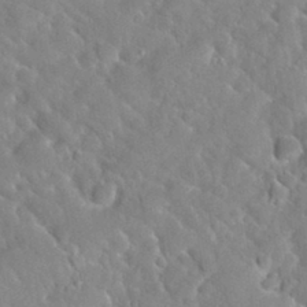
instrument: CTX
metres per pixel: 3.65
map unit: Nhu
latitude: 30.7813
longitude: -51.4426
